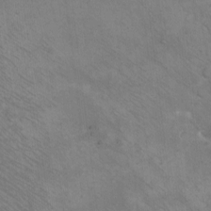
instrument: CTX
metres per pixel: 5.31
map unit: eHh
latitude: -10.4062
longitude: -65.8394
